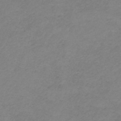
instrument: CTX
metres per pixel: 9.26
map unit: HNb
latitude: -33.7667
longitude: 61.0864
